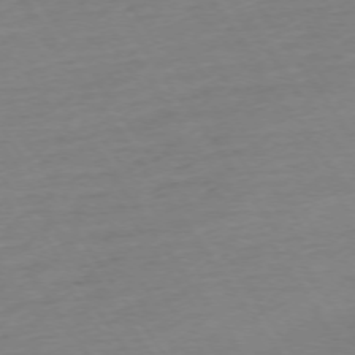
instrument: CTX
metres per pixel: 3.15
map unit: Ap
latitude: -74.1417
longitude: -80.9892
